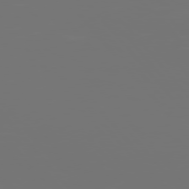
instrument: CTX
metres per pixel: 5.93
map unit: Hpe
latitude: 76.2522
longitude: -134.4790
